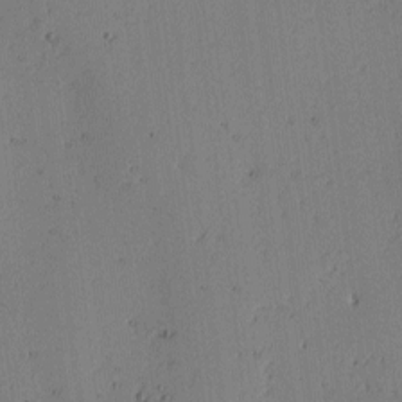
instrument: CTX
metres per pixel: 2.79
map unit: lAvf
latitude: -2.2361
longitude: -107.0836
